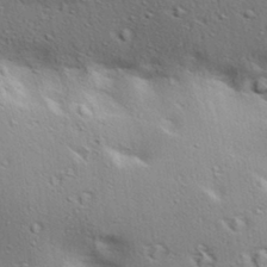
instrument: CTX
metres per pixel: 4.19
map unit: lAa
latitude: 18.4034
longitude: -138.4412
